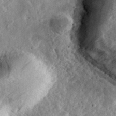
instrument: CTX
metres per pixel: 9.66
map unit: eHh
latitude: 34.4979
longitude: -78.5168
